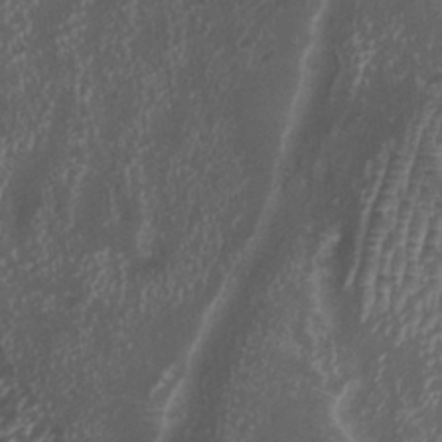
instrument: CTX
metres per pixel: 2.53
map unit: HNhu
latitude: 2.6490
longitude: 3.5588
